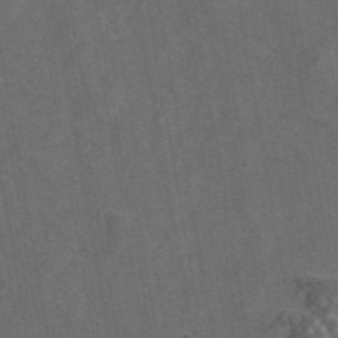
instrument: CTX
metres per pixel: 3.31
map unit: eAb
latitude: 43.2537
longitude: 107.3321
